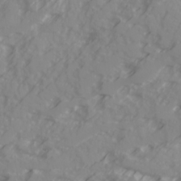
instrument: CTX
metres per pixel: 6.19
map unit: Ave
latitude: 17.6883
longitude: -129.3670
